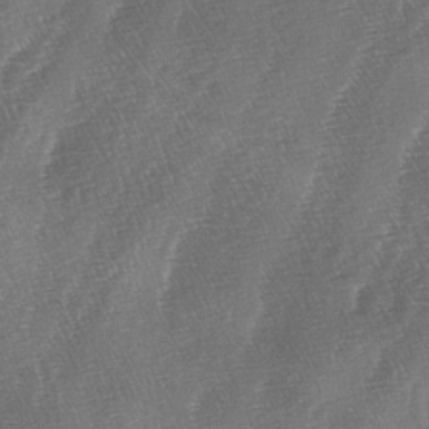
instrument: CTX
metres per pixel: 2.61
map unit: lAa
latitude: -4.5762
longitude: -129.0080
